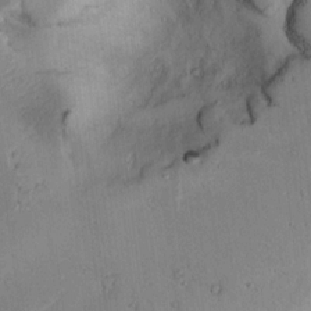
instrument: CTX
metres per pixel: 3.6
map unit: lAvf
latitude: 8.9703
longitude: 168.0094
